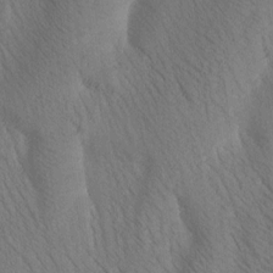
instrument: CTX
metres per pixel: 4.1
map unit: Htu
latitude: -1.0109
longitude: 172.7652
